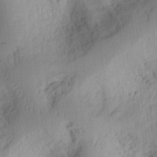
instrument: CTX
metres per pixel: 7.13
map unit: Ht
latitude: 9.3104
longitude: -74.8191
